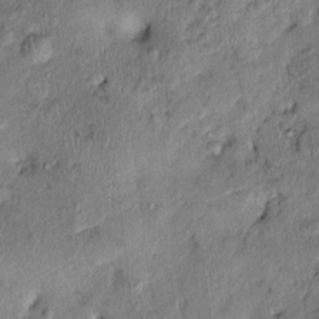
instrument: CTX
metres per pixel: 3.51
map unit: Ht
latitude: -1.7289
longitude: -14.3657
